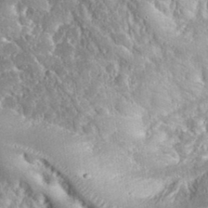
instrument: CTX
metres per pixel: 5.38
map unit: eHh
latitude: 34.8002
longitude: -65.9906
